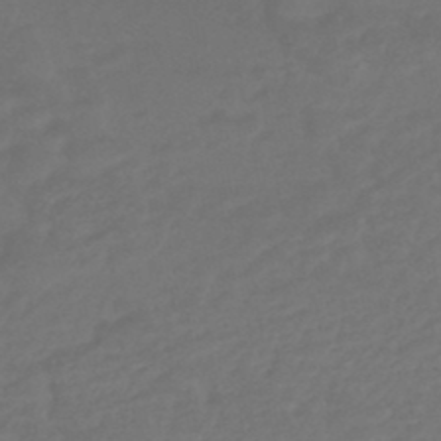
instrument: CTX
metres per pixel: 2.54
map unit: HNhu
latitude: -46.6329
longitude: 92.2173
